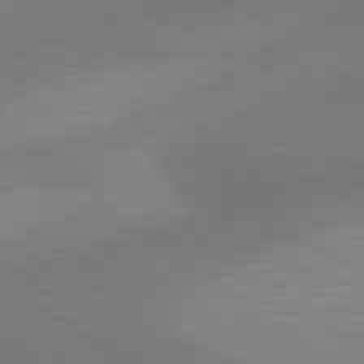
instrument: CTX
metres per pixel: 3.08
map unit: lApd
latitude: 81.0836
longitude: 133.4644
